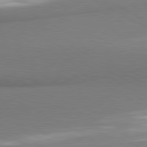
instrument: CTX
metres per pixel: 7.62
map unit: lApd
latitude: 80.4412
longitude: 167.8233
